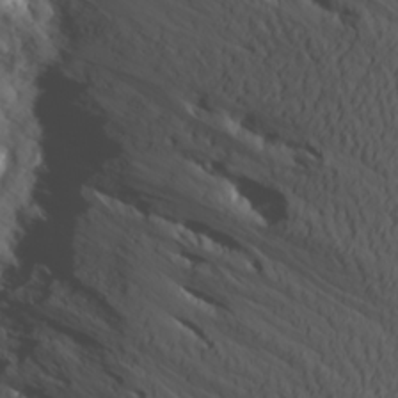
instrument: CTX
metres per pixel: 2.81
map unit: Aa
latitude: 23.8394
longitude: -146.2145
